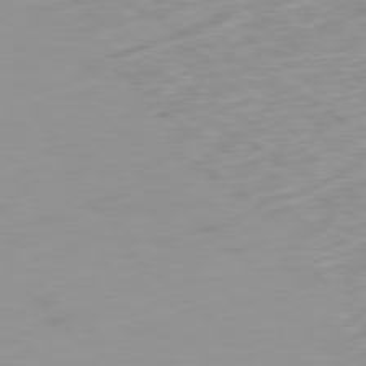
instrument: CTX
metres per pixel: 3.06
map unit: Ap
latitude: -79.2376
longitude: -69.1214
